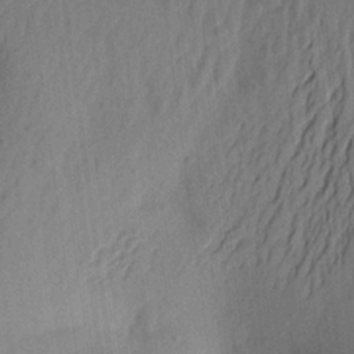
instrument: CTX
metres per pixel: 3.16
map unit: Aa
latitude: 22.1578
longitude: -148.7057
